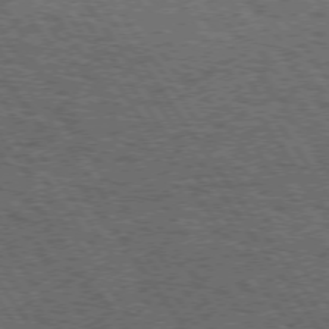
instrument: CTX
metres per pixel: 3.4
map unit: Hpe
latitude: 73.8206
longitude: -131.3104
